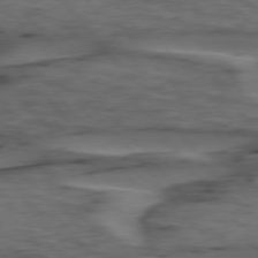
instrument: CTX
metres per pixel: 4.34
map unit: lApd
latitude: 75.8961
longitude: -71.1970
